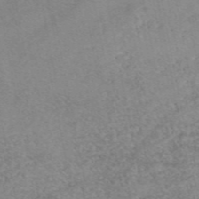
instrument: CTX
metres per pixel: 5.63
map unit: eAb
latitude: 48.4034
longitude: 103.5966
